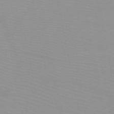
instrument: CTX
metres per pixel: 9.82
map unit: HNb
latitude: -48.1228
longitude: -43.9528
